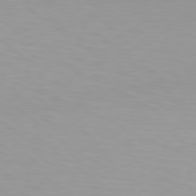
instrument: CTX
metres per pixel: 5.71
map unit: Hpe
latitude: 78.4979
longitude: -170.5735
